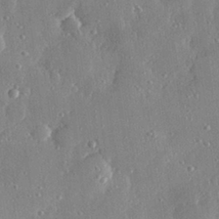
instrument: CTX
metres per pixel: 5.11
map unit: Hve
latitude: 28.9891
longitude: -91.5560
